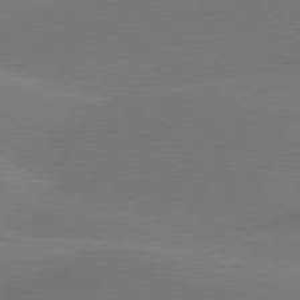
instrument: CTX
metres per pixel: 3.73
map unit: lApd
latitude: 79.9150
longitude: -90.3278
